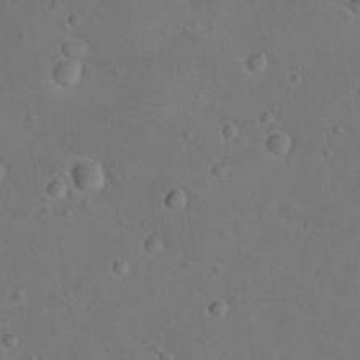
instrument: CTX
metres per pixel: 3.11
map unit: Nhu
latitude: 14.2523
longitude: -36.4223
